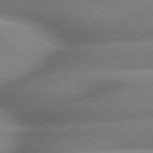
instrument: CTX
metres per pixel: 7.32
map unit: lApd
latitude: 79.5938
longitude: -163.1026
